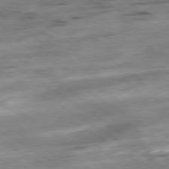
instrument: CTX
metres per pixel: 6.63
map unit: Hpe
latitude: -79.4643
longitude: -20.8569
